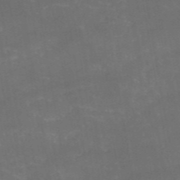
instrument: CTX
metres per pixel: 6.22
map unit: HNb
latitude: -52.2550
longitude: -39.6694
